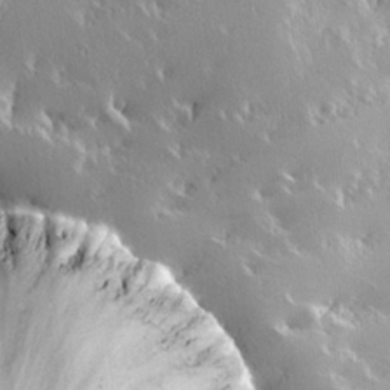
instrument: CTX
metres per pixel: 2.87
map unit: Hve
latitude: 23.6694
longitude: 146.1039
